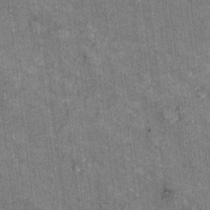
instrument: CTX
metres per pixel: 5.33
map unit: Hto
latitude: 10.4223
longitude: -36.3845
